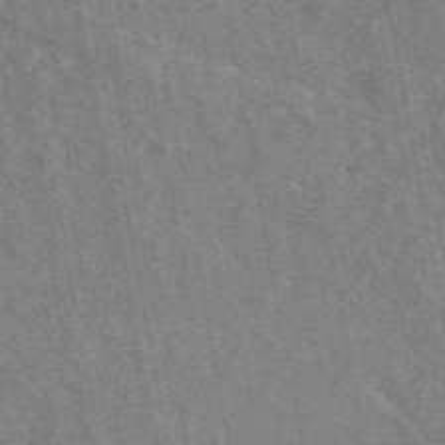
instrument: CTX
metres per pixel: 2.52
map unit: eAb
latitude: 48.2522
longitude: 120.0472
